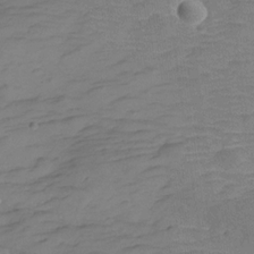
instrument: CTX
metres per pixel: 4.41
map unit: Hve
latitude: -27.7477
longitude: 91.7100
